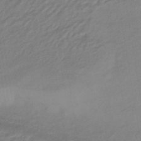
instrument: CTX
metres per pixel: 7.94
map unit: HNhu
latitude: -43.3509
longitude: 97.3888
